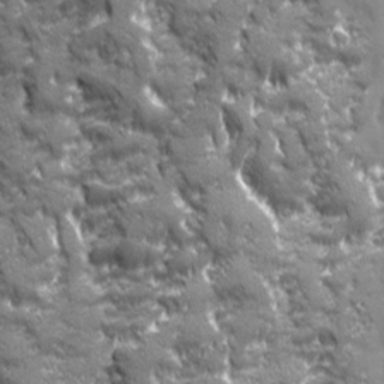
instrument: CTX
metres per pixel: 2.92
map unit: Ave
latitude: 19.7638
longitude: -134.0633
